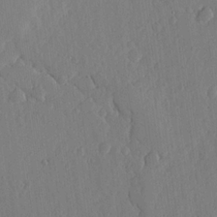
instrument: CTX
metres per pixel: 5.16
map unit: lHvf
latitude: 18.3278
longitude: -114.8002
